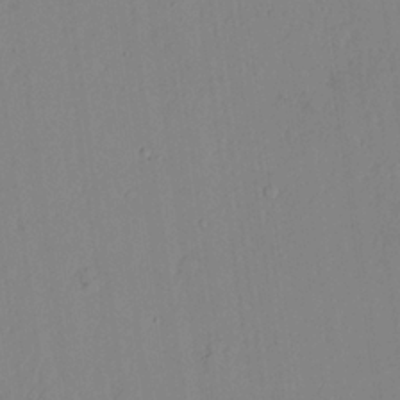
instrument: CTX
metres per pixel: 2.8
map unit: lAvf
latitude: 24.6301
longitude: -110.9892
